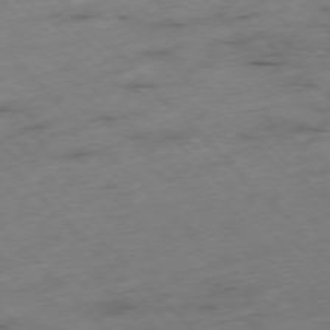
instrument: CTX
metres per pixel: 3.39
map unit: Hpe
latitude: -77.0864
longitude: -16.8569
